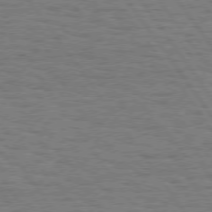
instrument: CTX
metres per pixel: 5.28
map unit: Hpe
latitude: 74.8380
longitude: -135.9339
